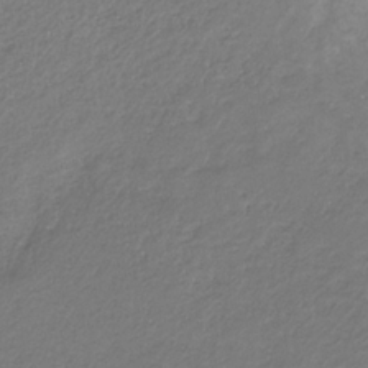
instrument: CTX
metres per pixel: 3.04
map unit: eHb
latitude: -30.9164
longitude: 67.2943
